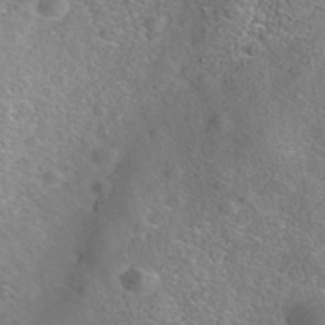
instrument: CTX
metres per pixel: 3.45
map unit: Nhe
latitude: -40.9730
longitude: -99.5371
